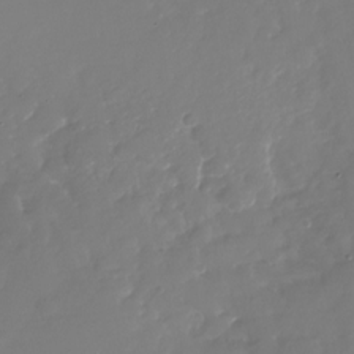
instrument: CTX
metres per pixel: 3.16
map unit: Nhu
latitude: -28.1795
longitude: -75.9528
